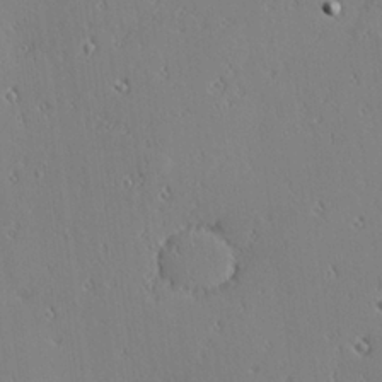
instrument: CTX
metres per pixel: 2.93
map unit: Hve
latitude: 25.8394
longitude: -92.6868
